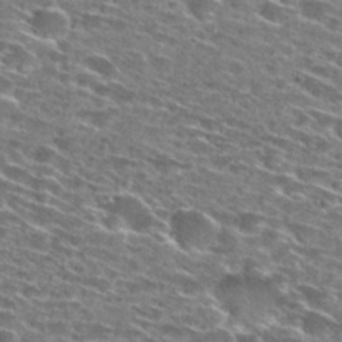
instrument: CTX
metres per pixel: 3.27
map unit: Hto
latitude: 28.5923
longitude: -46.5357
